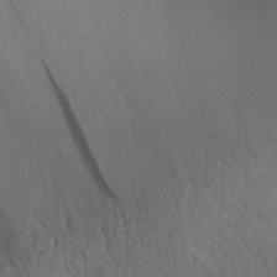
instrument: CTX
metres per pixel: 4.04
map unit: Aa
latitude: 30.4979
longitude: -144.9325
